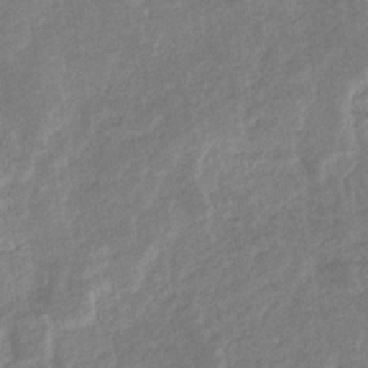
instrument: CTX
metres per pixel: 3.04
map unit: eHb
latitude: -34.6518
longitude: 76.5196
